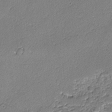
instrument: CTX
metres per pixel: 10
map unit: lAvf
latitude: -4.5762
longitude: -109.4237
